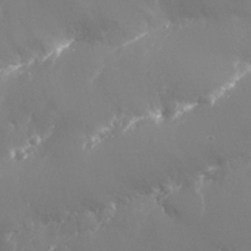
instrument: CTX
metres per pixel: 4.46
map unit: Nhu
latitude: 24.7624
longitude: -61.6316
